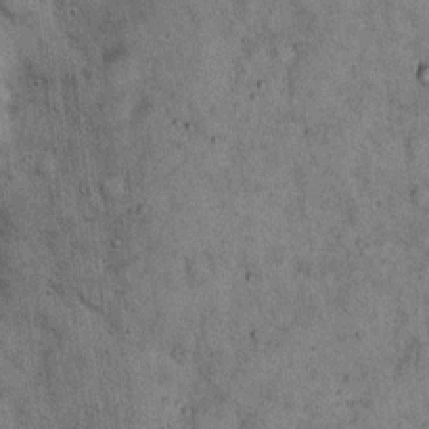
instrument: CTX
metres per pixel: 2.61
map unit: eHh
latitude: 15.9717
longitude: -62.4790
